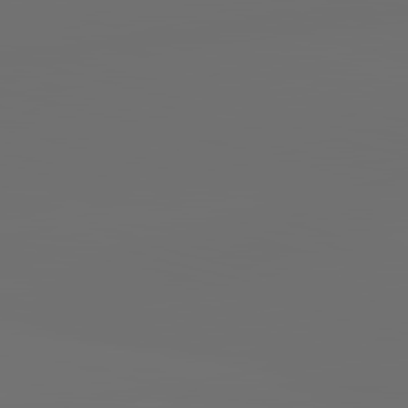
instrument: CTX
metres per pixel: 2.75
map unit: lApd
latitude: 83.5938
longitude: -131.7261
